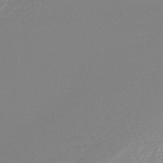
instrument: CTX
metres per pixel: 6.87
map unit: lHb
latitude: -44.1795
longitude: 78.3306
